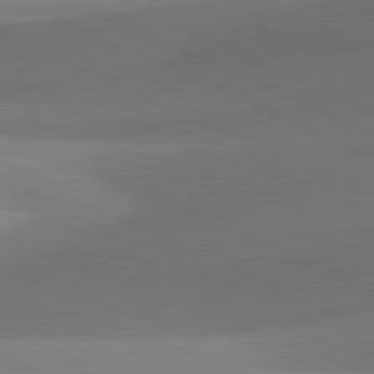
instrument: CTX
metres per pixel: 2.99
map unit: lApd
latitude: 81.4993
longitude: 133.7100
